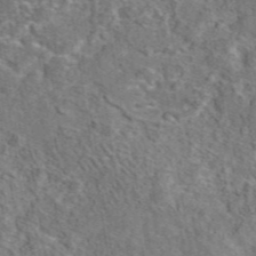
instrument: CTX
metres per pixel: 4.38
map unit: eAb
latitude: 44.6490
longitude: 110.9541
